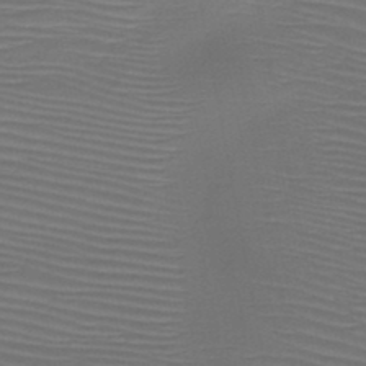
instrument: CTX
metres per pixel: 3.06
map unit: HNb
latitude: -47.4454
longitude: -42.3089
